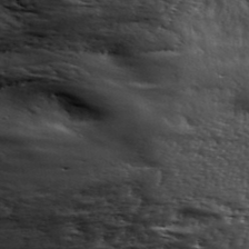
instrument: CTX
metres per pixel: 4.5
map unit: ANa
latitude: 39.8205
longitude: -90.7246
